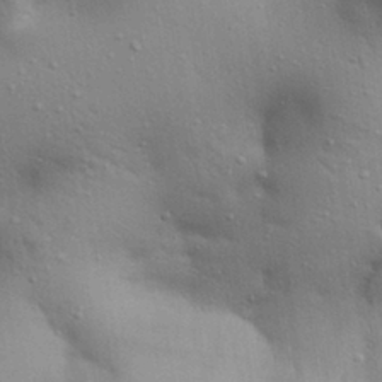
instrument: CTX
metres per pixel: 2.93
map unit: Aa
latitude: 29.0458
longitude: -145.4993
